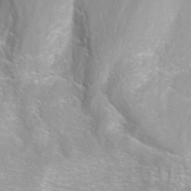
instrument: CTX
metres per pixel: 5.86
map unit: ANa
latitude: 40.0822
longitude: 22.9731
